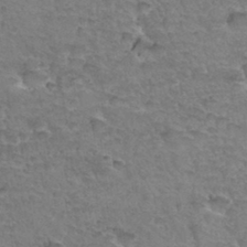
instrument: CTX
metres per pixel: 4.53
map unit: Hto
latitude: 34.9513
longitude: -46.6113
